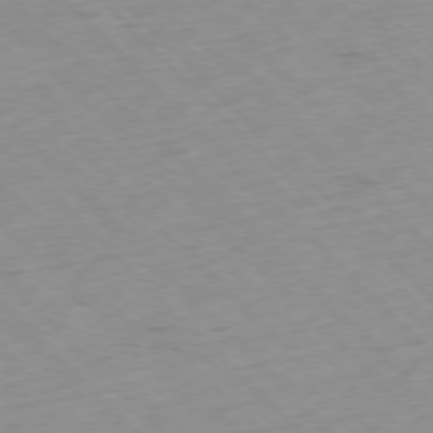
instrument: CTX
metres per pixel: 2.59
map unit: Ap
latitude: -77.4454
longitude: -61.5560
